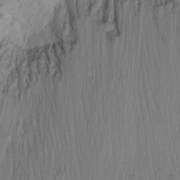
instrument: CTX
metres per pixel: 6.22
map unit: Htu
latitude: -1.1809
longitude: -74.6302
